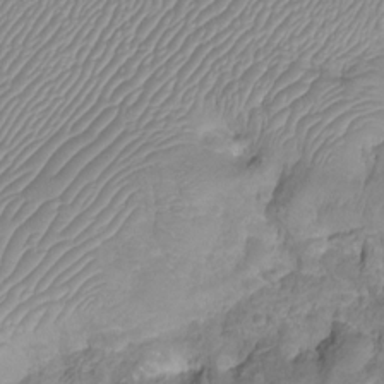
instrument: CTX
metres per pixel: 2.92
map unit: Nhu
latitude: -15.1620
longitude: -26.6302
